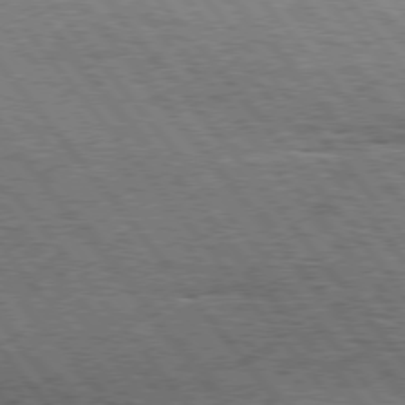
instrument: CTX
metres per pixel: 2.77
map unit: Hpe
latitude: 75.4238
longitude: -139.1970
